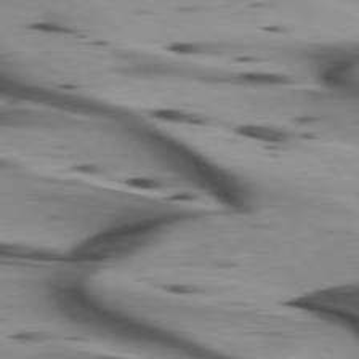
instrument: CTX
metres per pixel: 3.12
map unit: lApd
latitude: 75.2726
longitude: -64.3467
